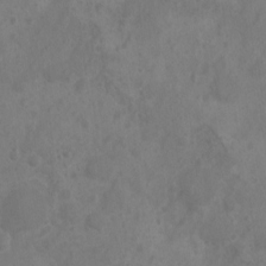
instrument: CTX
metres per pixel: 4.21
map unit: Nhu
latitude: 6.5168
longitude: -19.7071
